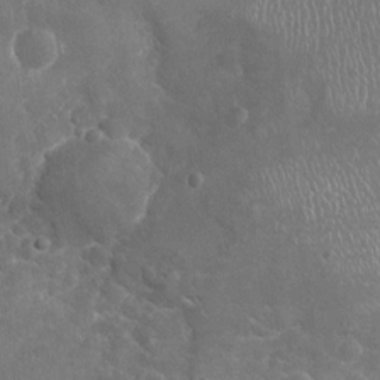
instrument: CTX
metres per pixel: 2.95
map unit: Nhu
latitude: -17.6155
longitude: -57.1592
